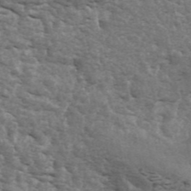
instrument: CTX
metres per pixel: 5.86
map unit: ANa
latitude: 43.6883
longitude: 46.9164
